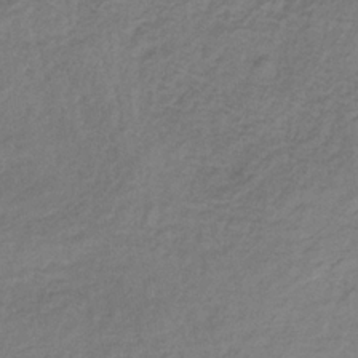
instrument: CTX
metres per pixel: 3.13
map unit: HNb
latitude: -32.6330
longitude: 56.4629
